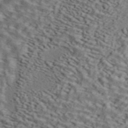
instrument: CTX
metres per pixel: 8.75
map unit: ANa
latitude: 44.8758
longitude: 37.7288
